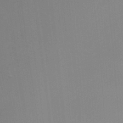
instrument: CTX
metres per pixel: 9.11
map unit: Ht
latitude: -2.9352
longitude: -27.0648
